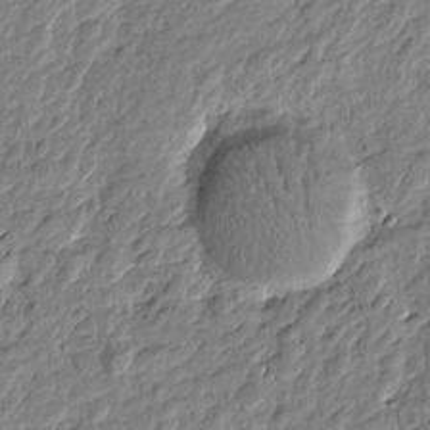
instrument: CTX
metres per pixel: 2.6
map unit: Htu
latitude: -1.4833
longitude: -178.8002
